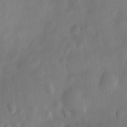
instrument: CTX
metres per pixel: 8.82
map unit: HNhu
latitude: 14.8191
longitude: 12.2362
